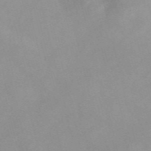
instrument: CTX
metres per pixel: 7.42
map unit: Nve
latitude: -57.4265
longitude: 59.2942
